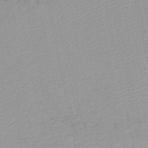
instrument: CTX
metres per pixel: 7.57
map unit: lHb
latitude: -45.9556
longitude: 70.1984
